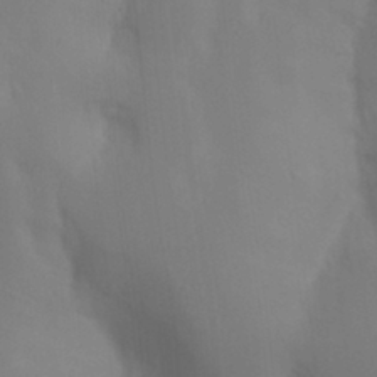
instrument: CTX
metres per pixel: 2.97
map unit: Nhu
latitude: 19.7449
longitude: -73.5183
